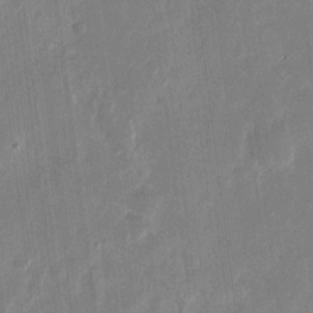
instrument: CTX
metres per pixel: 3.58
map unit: eHh
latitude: 11.2348
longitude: -70.2144
